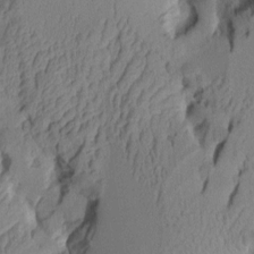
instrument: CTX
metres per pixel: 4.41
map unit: Aa
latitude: 7.6694
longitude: -128.1578
